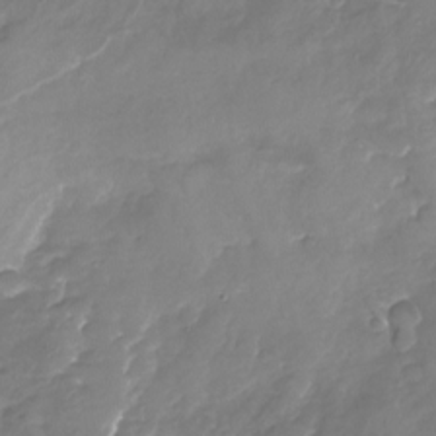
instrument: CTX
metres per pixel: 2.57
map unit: Nhu
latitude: -23.5966
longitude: -57.1214
